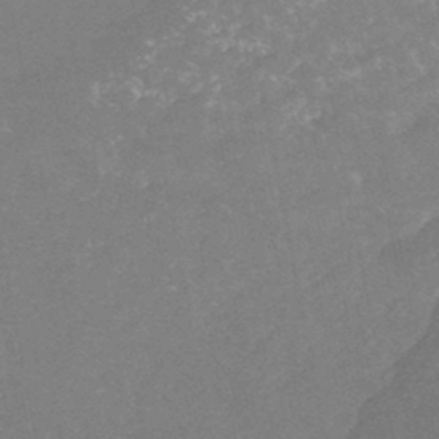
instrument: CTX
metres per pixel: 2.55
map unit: Nhe
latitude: -47.5588
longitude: -170.6112
